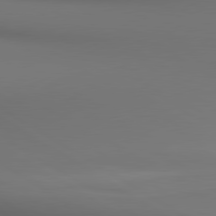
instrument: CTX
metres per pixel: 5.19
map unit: lApd
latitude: 80.5168
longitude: 138.0850
